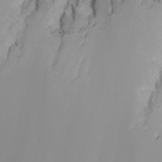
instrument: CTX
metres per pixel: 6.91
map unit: Nhu
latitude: -7.5966
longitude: -90.1956
